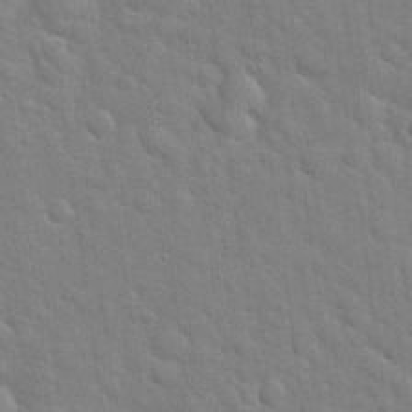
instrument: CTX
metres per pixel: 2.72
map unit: Hto
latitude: 21.6316
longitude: -52.3467
